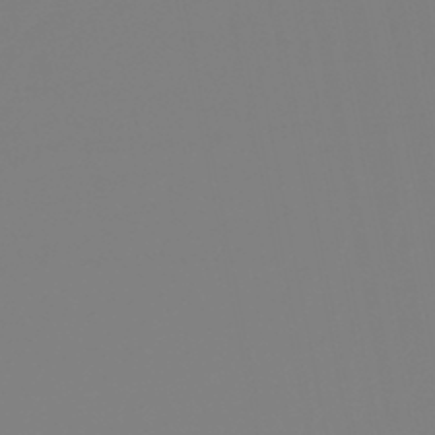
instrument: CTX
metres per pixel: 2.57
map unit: HNb
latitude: -45.7289
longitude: 55.1620
